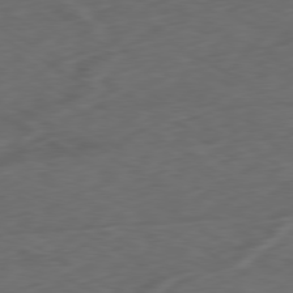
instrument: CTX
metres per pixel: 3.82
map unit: Ap
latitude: -80.3118
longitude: -71.5749
